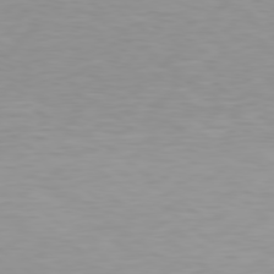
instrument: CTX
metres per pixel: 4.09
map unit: Hpe
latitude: 78.3845
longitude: -169.9528
